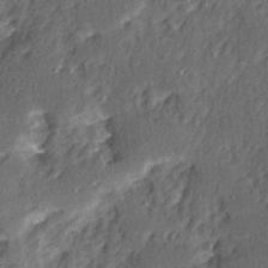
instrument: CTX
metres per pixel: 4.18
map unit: Ave
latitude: 15.4994
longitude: -104.2901
